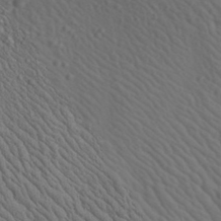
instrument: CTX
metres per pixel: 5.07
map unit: Aa
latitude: 22.8947
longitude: -138.6868
